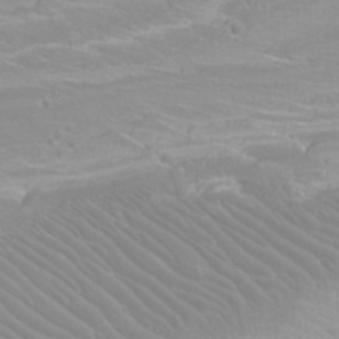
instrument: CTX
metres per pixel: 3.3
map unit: Htu
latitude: -12.0283
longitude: -73.2726
